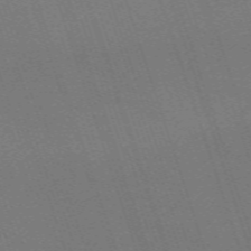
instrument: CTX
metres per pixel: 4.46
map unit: eHh
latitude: -63.5777
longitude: 51.2943
